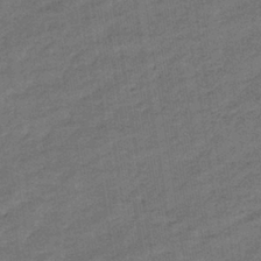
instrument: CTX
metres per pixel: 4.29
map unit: eHb
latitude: -36.5007
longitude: 77.9178
